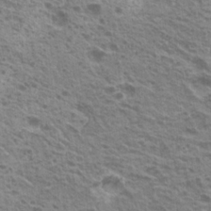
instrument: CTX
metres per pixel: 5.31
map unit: Hto
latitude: 20.1389
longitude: -31.7639
